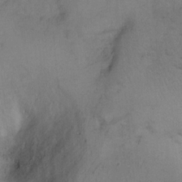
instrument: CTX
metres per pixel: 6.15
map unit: Hto
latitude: 6.6868
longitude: -37.7639
